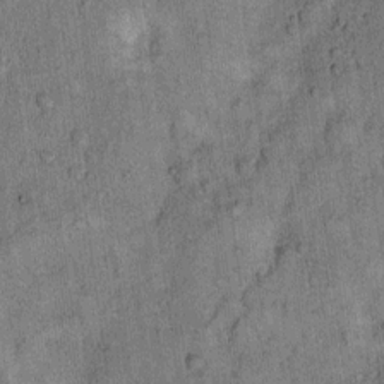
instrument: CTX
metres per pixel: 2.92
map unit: Hto
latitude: 12.1011
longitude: -58.1200
